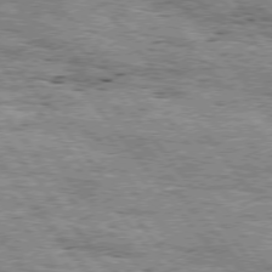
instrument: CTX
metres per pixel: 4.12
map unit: Hpe
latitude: 75.2726
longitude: -156.3656
